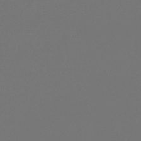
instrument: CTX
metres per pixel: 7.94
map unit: lHb
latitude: -47.8422
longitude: 71.1998
